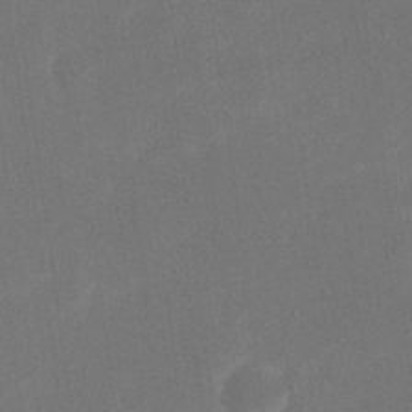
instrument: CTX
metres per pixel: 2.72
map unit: eHh
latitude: 20.0633
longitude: -68.9325
